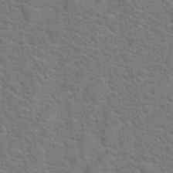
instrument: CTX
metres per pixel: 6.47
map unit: Hto
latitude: 19.4993
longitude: -43.9717
